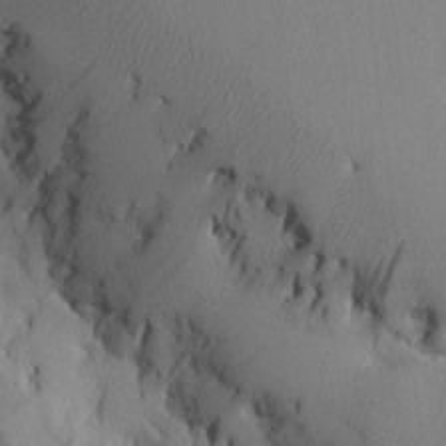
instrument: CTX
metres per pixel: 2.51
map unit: Htu
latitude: 0.0633
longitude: 175.0864
